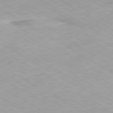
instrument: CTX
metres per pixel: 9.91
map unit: Hpe
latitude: -80.4629
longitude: 20.2739
